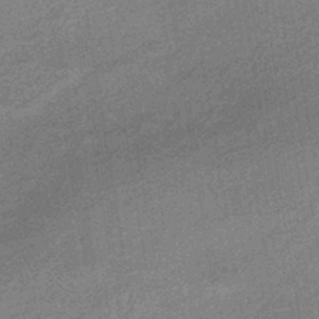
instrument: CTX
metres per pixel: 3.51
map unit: HNhu
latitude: -43.5966
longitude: 90.9542
